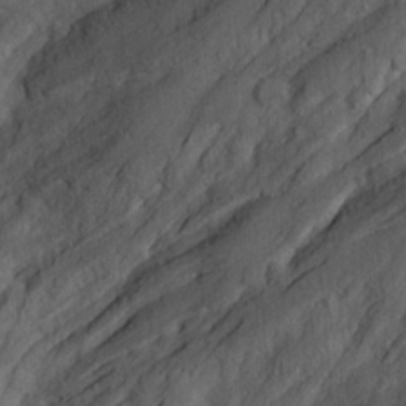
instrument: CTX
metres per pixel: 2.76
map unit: Ave
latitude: 23.3482
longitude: -133.2915
